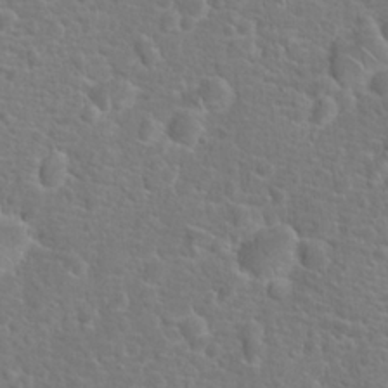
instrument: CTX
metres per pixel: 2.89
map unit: Hto
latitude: 17.4237
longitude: -42.1011
